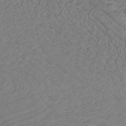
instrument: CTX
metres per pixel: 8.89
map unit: lHb
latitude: -33.1054
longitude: 67.6533
